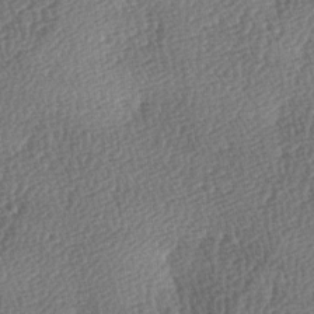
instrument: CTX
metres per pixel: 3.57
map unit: lAa
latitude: -3.8989
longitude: -121.4238
